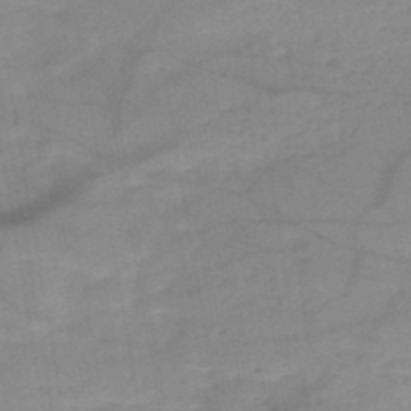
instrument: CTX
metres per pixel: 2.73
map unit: HNb
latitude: -49.6533
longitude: -39.8205
